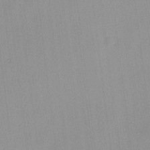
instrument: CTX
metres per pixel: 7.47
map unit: HNhu
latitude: 13.4804
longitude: 12.6896
